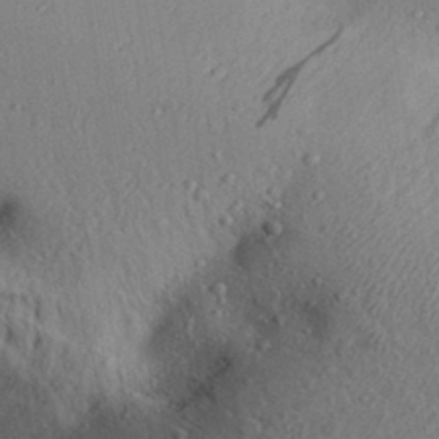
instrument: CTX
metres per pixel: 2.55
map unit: Aa
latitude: 31.4805
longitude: -145.4048
